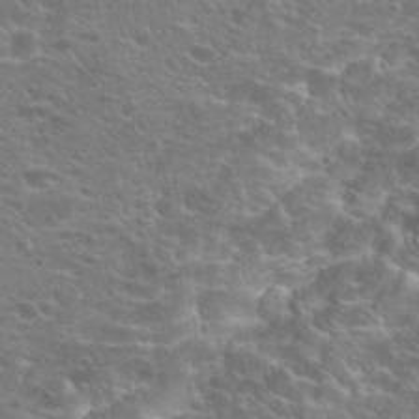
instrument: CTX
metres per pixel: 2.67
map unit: Hto
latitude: 20.4979
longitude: -37.7261
